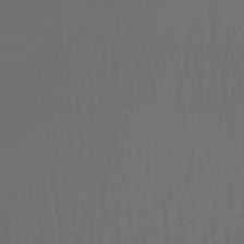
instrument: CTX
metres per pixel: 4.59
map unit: Nhu
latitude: -7.6910
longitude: -83.8016
